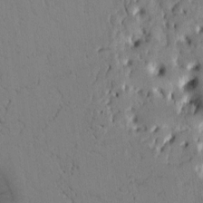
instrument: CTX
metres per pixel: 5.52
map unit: Htu
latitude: -0.4440
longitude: 171.2754
